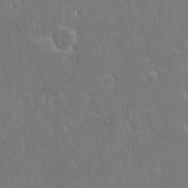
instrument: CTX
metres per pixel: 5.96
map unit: Nhu
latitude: 19.2159
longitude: -72.5546
